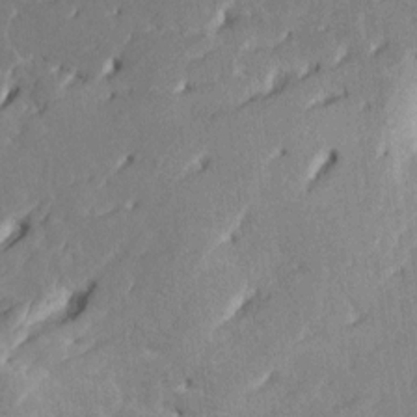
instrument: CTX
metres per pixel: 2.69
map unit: HNhu
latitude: 5.3859
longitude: -6.5735
